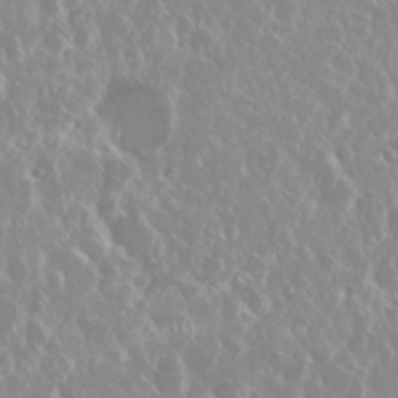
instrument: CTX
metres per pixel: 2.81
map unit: Nhu
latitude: 28.8947
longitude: -61.7071
